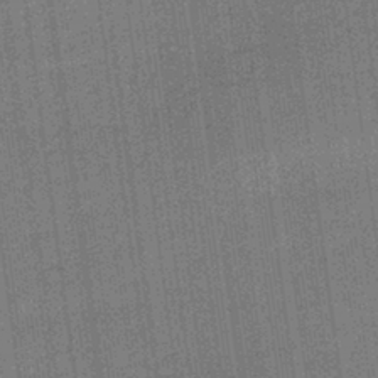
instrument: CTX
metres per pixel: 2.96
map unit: lHb
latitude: -40.4629
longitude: 69.6910
